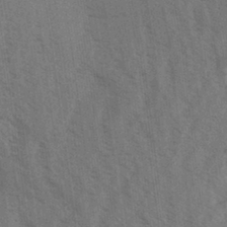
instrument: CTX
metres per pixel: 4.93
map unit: Aa
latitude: 31.7639
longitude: -139.1025
